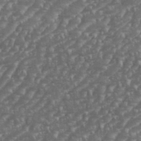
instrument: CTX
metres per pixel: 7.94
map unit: eHh
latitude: 36.1011
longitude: -133.7450
